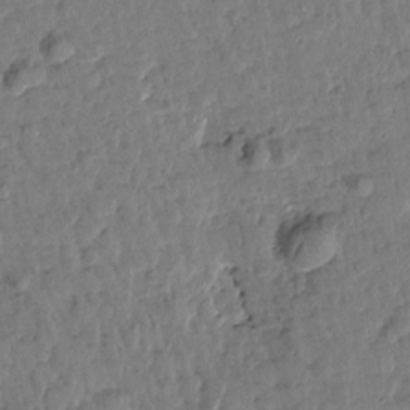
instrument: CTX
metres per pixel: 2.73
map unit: Htu
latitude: 0.6112
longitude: -179.8584
